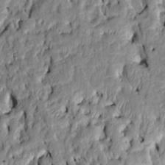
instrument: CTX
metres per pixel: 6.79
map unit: Htu
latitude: -6.8975
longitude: 144.3306
